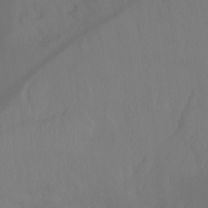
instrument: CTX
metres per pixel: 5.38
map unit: Ht
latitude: -15.7289
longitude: -43.2537
